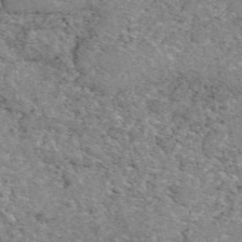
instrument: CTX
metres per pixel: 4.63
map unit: eAb
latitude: 48.8380
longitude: 114.5007
